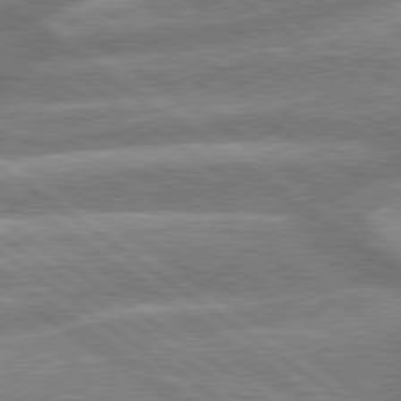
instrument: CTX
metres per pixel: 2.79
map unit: lApd
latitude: 79.1592
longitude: -159.3860
